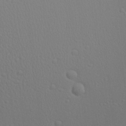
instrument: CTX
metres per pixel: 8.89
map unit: Aa
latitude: 23.2915
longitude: -137.3671
